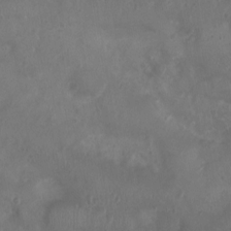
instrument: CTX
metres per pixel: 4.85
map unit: Nhu
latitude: 3.9528
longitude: -15.4616
